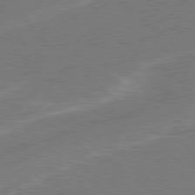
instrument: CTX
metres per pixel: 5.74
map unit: Hpe
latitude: 78.5357
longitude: -152.2334
